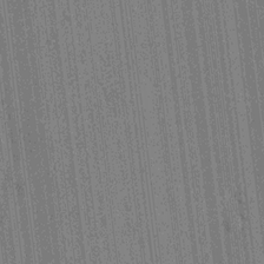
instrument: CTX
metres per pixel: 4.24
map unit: HNhu
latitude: 7.7261
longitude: -6.1578
